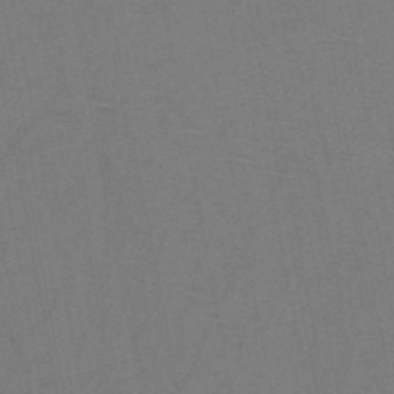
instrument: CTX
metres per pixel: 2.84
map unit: HNb
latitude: -46.7463
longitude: -40.3089
